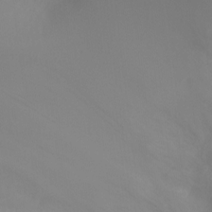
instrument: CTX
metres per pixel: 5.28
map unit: Ht
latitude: -7.8800
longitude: -27.5938
